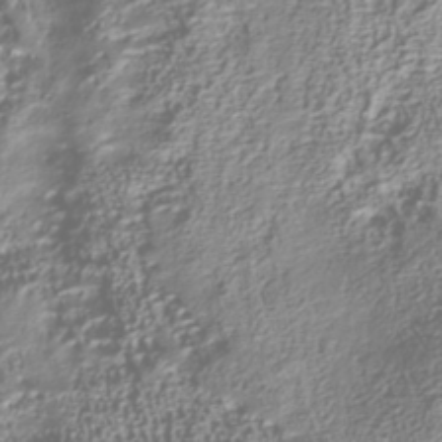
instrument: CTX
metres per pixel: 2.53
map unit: Nhu
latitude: -40.2172
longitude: -86.4601
